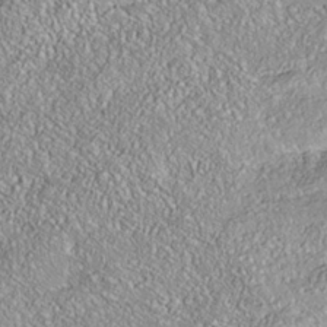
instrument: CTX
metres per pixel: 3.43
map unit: Nhe
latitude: -38.0094
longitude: 138.3495
